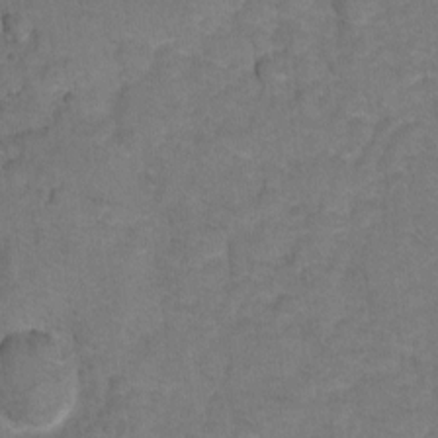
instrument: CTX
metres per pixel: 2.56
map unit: Hto
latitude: 5.3293
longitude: -31.5749
